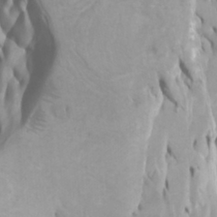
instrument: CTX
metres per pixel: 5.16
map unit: Htu
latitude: -5.9556
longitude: -76.6679
